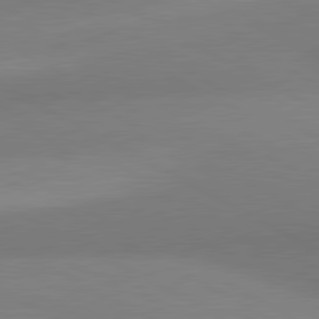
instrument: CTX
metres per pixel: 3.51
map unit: lApd
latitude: 80.6868
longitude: 127.7288
